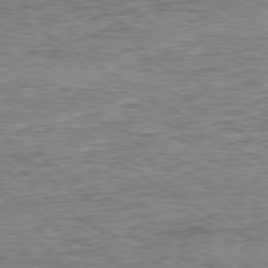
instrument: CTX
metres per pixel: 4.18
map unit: Ap
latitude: -80.0094
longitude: -48.2334
